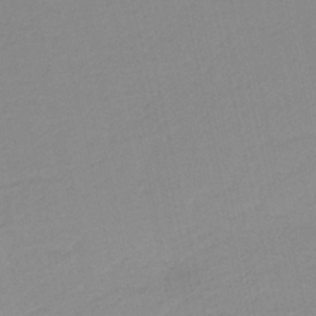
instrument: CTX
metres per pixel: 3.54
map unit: HNb
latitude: -36.4629
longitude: 56.4440
